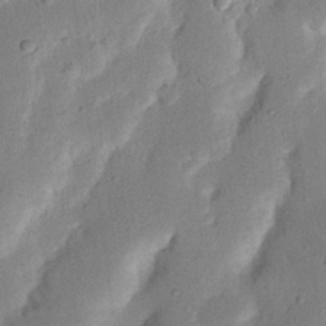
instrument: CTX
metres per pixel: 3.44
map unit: Nhu
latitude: 19.5938
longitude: -74.6113
